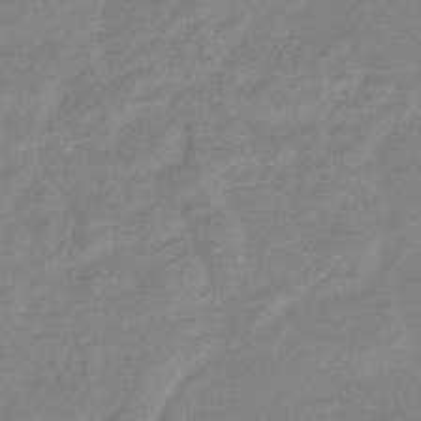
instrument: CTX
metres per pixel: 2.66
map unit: eHb
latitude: -41.1431
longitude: 81.2187
